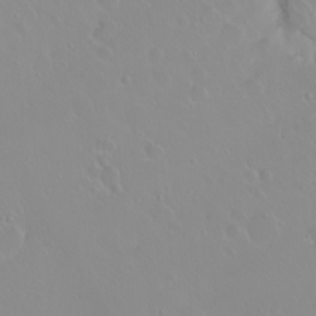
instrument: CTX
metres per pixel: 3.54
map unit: eHh
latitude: 1.6316
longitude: -54.7813
